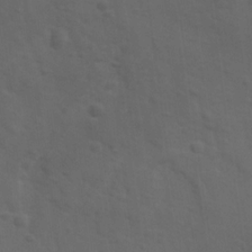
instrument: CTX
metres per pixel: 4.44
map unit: Ave
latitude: 11.9528
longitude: -104.3845
